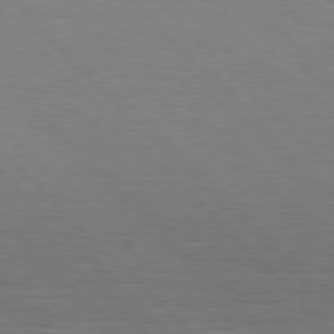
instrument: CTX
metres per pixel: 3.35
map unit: Hpe
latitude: 77.0458
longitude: -127.2159
